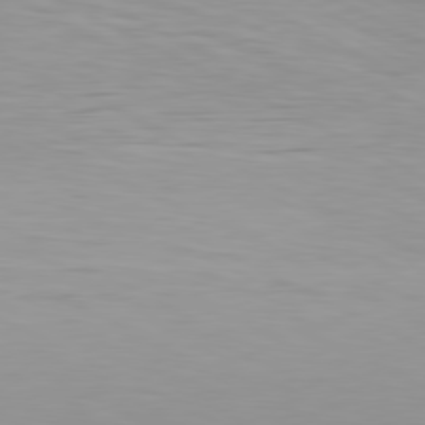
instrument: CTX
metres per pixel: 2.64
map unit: Hpe
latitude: -81.1242
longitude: 18.8219
